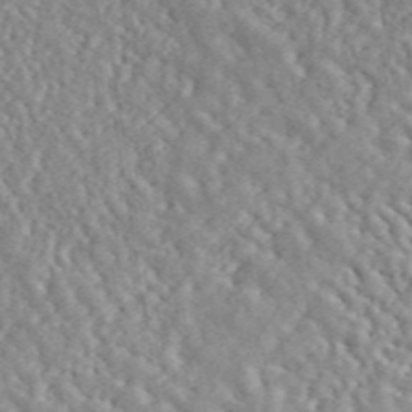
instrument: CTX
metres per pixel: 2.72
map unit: ANa
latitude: 45.8772
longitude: 27.3509
